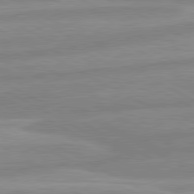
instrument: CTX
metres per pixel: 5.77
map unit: lApd
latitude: 80.6113
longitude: -168.8569
